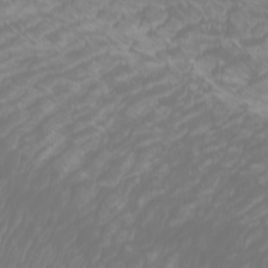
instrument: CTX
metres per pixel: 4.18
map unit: Htu
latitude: -6.2361
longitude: -74.5357
